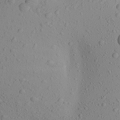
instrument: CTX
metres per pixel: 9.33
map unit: Aa
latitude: 23.8583
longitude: -144.3467
